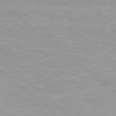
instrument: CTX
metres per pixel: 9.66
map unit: Hpe
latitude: 78.2712
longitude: -140.9891
